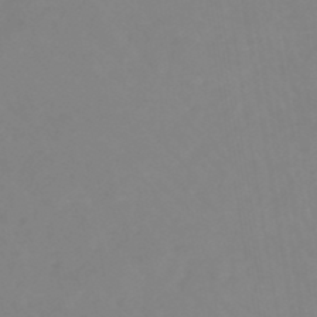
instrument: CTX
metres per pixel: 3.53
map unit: lHb
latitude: -48.1228
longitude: 74.0850
